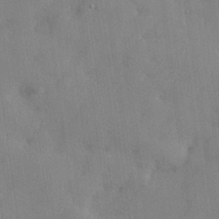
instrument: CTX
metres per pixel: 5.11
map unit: lHvf
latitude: 24.4790
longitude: 143.1998
